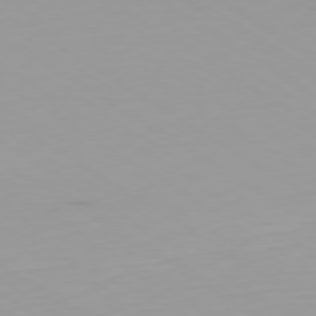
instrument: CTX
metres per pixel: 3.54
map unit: Ap
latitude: -80.0472
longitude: -58.6302
